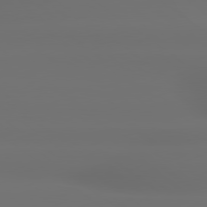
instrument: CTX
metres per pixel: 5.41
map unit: lApd
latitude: 79.4049
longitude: -135.6694
